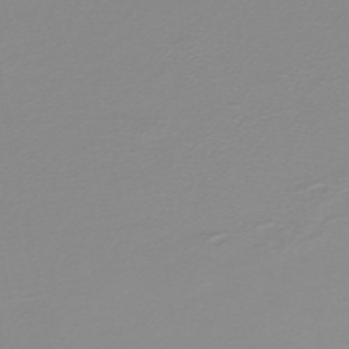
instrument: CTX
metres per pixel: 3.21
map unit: lHb
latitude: -44.2740
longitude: 55.0487
